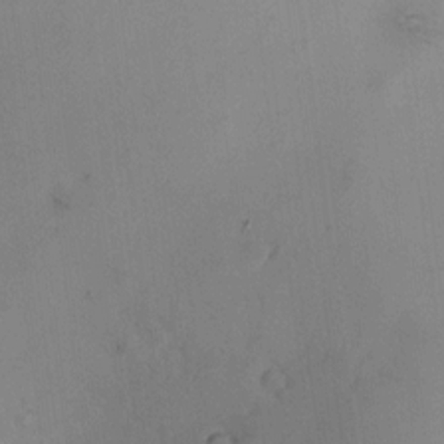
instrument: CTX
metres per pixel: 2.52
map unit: HNhu
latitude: 8.1578
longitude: 8.8219
